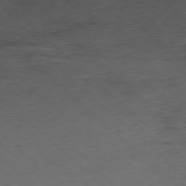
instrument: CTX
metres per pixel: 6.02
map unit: Ap
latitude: -77.9367
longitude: -60.5923
